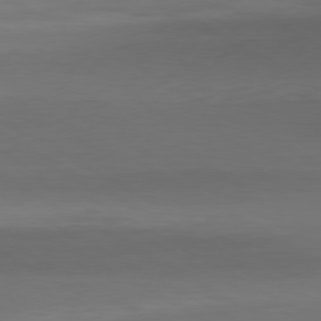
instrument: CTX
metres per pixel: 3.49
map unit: Hpe
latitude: -80.7086
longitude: 18.2928
